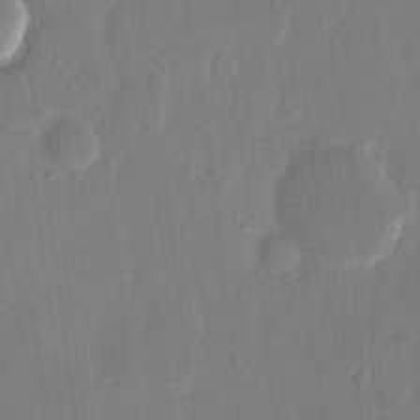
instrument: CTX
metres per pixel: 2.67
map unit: eHh
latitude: 13.6505
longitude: -70.9325
